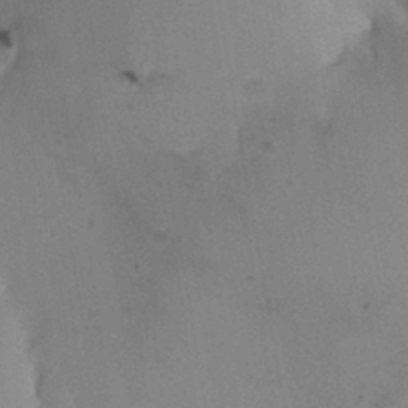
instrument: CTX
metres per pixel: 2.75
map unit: HNhu
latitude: 3.6883
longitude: 3.7099
